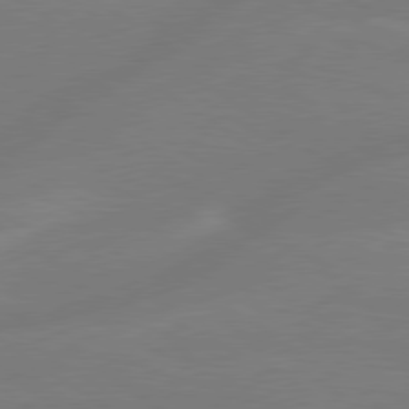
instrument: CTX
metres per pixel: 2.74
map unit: lApd
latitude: 79.2348
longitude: -150.2711
